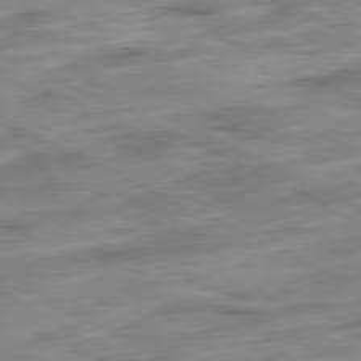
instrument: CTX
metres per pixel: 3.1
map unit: Ap
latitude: -81.1809
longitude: -82.7435
